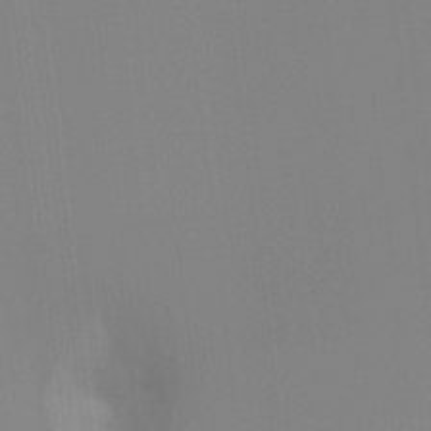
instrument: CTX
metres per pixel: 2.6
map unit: Hto
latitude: -8.4062
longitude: -51.3292
